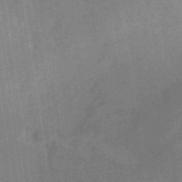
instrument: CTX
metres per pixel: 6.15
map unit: HNb
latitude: -32.2362
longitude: 56.8597
